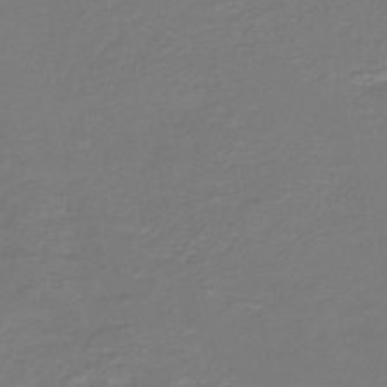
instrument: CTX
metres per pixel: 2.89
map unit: HNb
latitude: -47.1809
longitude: 52.9730
